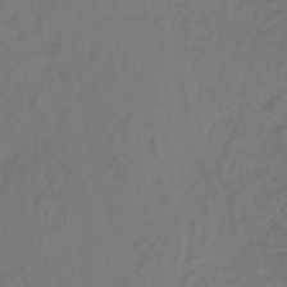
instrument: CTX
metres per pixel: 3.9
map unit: lHb
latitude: -35.8044
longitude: 64.7463
